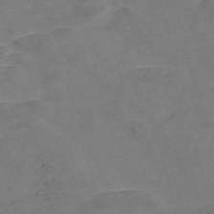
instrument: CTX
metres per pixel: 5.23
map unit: Nve
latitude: -57.0864
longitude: 52.9352
